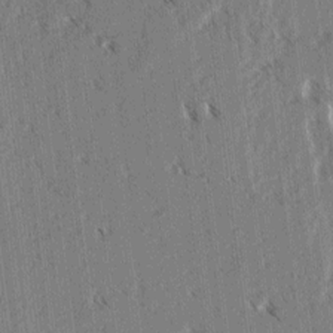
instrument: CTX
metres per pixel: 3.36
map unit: lAvf
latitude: 3.3104
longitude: -105.4805
